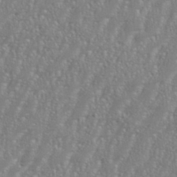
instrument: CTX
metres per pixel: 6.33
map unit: eHh
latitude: 35.4804
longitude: -132.6302
